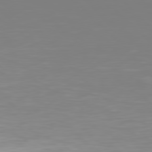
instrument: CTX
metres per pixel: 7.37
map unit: Hpe
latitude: 77.7827
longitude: -136.4979
